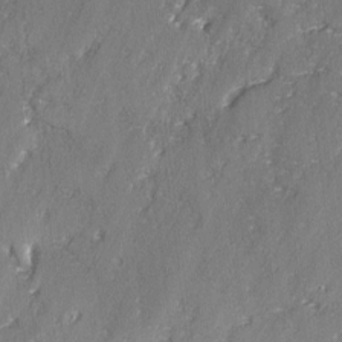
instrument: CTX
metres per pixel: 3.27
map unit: lAvf
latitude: -3.0675
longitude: -107.8961
